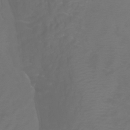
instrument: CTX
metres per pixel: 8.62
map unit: Htu
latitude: -6.1983
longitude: -72.4979
